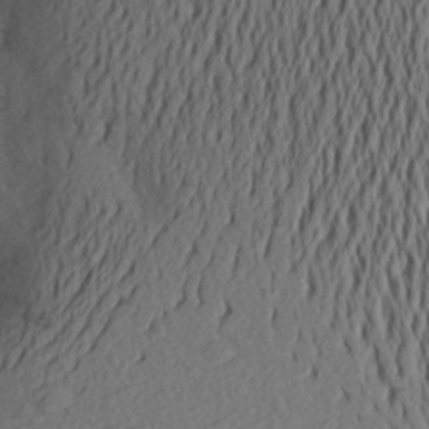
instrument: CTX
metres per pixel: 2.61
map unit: Aa
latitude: 25.9906
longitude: -146.4223
